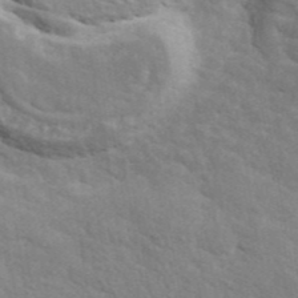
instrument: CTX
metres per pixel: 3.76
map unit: ANa
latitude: 41.6882
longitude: 29.4077
